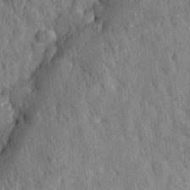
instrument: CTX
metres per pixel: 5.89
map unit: eHh
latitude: 32.4979
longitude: -79.5182
